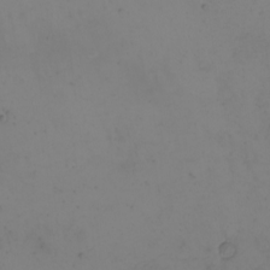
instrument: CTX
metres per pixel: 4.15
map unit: eHh
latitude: -5.7666
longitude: -87.2726
